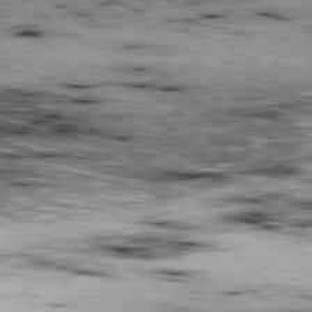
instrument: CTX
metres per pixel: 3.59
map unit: Ap
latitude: -78.7085
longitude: -91.1403
